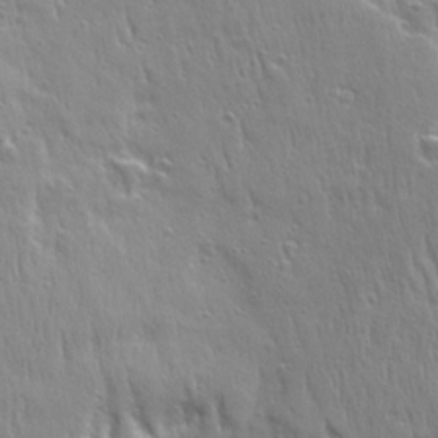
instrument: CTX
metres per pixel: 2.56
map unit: Ave
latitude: 22.5924
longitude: -135.2348
